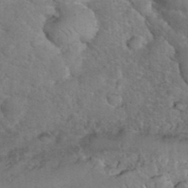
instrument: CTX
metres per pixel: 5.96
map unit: eHh
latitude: 36.3279
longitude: -64.8947
